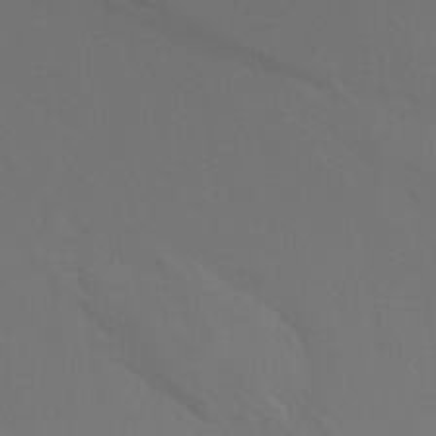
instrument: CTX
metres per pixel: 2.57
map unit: Htu
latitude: -14.6897
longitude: -47.6316
